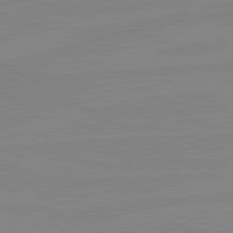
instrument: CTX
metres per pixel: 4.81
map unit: lApd
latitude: 81.0647
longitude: -176.0444
